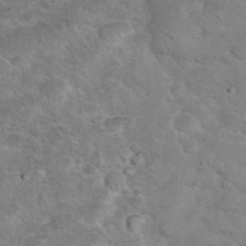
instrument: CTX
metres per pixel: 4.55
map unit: eHh
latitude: 37.3482
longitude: -66.4601
